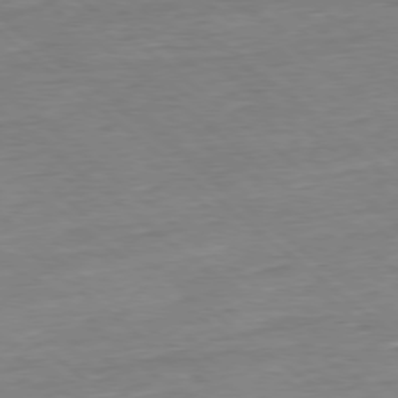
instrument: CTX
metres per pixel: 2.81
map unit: Hpe
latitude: -78.8030
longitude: 11.1431
